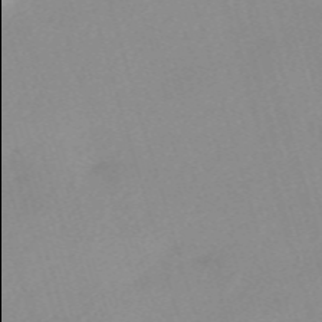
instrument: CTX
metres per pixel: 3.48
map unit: eHh
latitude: -61.5021
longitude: 50.0094
